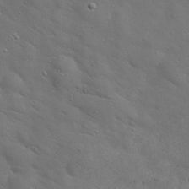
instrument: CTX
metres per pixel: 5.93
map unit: eHh
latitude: 30.2523
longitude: -68.7246
